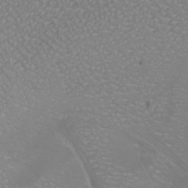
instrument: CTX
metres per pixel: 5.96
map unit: Nhu
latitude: -7.0108
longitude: -96.0822
